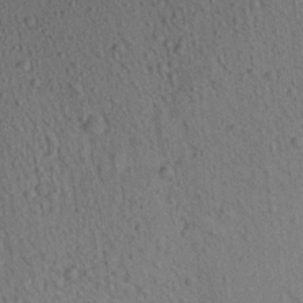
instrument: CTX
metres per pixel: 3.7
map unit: Aa
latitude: 22.0255
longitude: -139.4615
